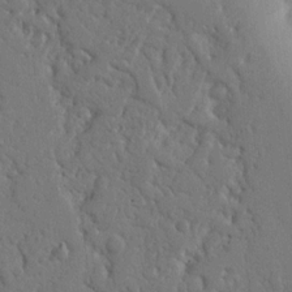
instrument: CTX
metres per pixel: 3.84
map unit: Nhu
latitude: 15.4994
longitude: -78.3468
